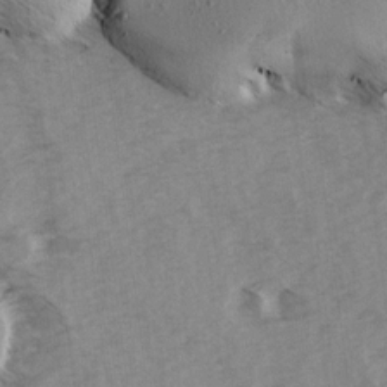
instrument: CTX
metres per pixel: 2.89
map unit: Ave
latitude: 14.9514
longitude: -103.2915
